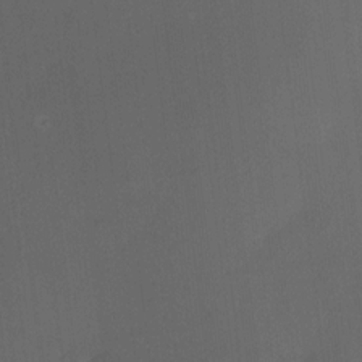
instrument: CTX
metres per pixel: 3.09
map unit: HNhu
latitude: 7.0080
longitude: 3.5588
